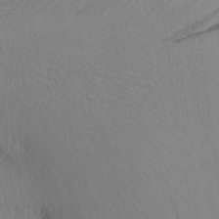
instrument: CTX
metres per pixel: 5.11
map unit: Aa
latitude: 27.8583
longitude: -145.1970
